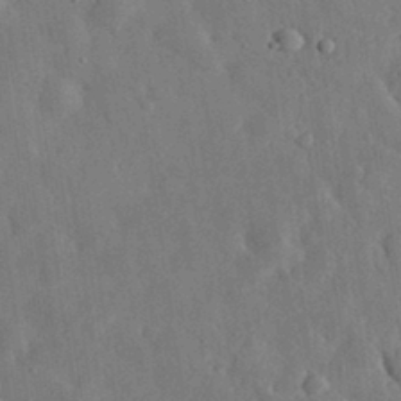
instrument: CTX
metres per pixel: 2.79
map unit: eHh
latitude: 31.4616
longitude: -77.6127
